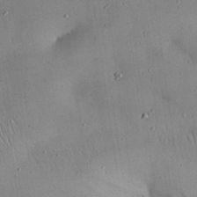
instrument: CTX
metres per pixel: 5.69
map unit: Nhu
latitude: 29.0647
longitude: -69.3293
